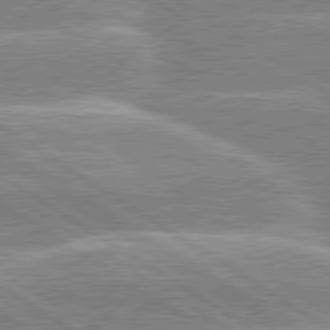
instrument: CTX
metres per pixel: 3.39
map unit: lApd
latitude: 80.1578
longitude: -130.2712
